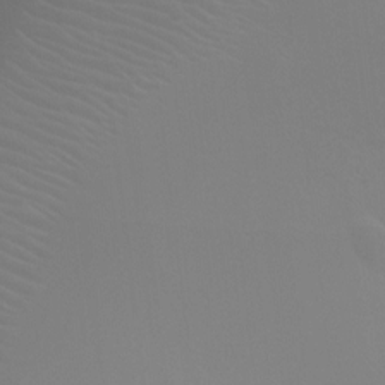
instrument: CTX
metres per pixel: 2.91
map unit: Ht
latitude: -2.2739
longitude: -19.0647
